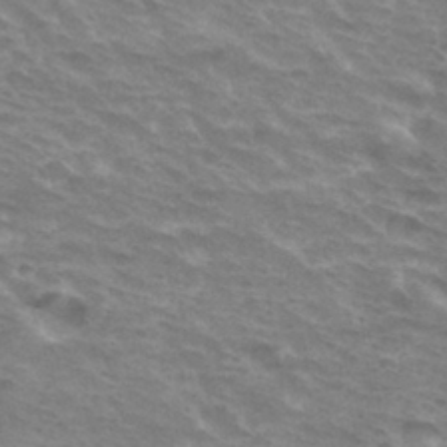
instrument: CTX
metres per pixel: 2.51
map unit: Hto
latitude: 32.8380
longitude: -43.5749
